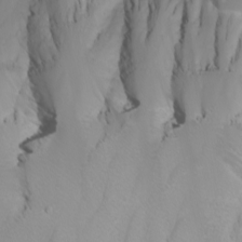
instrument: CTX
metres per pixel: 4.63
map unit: Nhu
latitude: -6.3306
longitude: -88.4979
